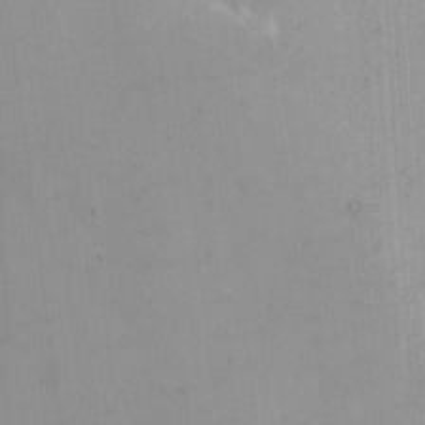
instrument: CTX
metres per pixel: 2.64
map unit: eHh
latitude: 4.6868
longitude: -69.0459
